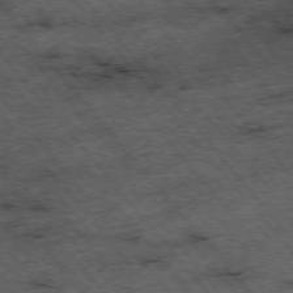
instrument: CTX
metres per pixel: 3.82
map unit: Hpe
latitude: -75.7100
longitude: -18.1011
